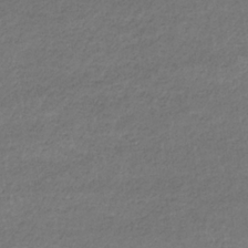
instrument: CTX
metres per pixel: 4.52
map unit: eHb
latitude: -32.3496
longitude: 68.6518
